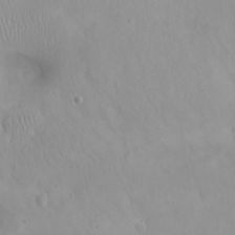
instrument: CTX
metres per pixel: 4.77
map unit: eHh
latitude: 25.1781
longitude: -63.8773
